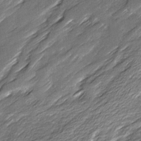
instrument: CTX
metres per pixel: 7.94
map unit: Ave
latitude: 16.2900
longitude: -136.4223
